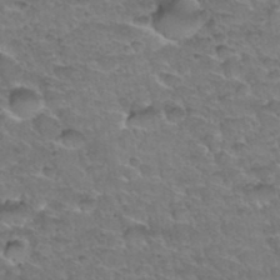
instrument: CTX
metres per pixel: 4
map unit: Hto
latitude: 34.8947
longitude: -46.8947
